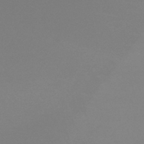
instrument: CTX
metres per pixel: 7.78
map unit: HNb
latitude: -45.3132
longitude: -42.5357
